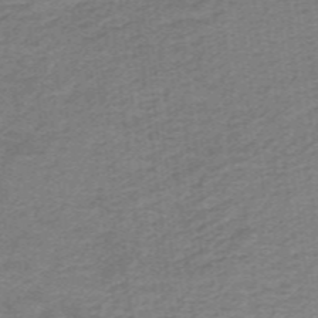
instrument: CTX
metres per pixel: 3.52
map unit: lHb
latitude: -40.9164
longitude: 54.0661
